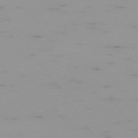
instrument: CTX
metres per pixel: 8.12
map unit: Ap
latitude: -74.2362
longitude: -80.2711
